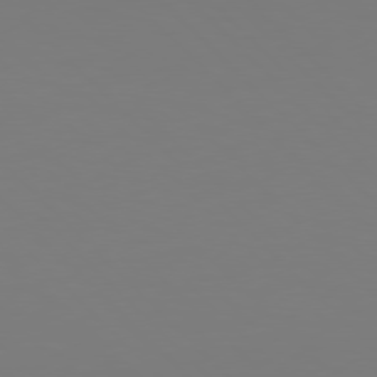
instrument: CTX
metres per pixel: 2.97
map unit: Hpe
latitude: 76.8758
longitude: -132.1956
